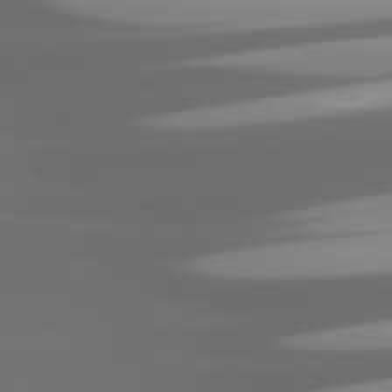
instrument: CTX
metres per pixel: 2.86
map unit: lApd
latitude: 81.1592
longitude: -146.5735
